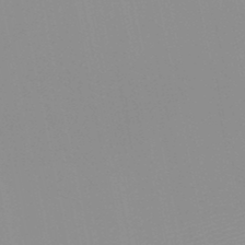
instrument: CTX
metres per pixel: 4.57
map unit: HNb
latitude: -48.2173
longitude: -43.7828
